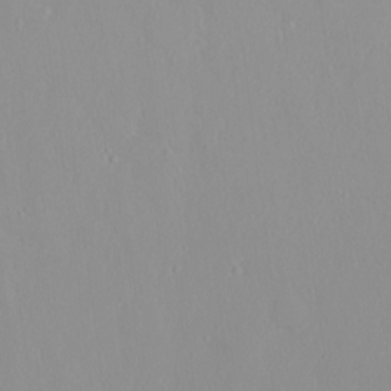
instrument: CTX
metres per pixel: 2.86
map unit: HNhu
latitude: 3.2726
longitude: 6.9730
